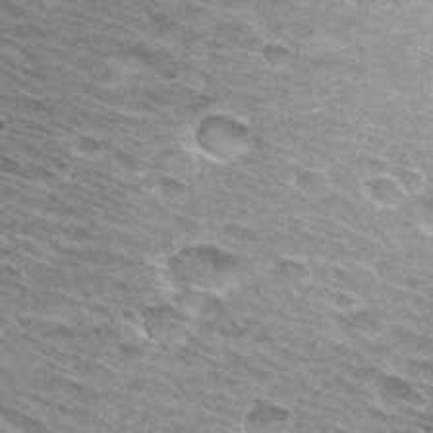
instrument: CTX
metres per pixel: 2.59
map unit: Hto
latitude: 31.5938
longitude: -45.0647
